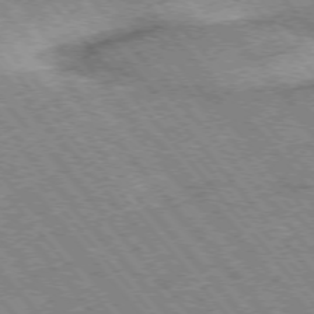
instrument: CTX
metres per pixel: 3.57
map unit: Hpe
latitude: -76.2173
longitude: -20.1767
